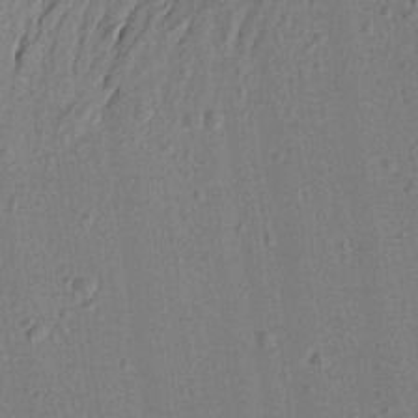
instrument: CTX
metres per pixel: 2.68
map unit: Aa
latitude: 20.4979
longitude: -141.1592
